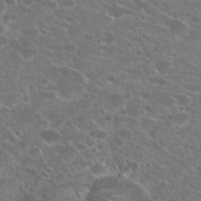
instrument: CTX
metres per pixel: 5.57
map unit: Hto
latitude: 21.3104
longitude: -41.0836
